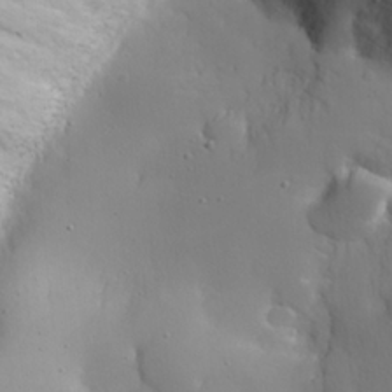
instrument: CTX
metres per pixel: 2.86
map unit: eHh
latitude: 26.1767
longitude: -75.0270
